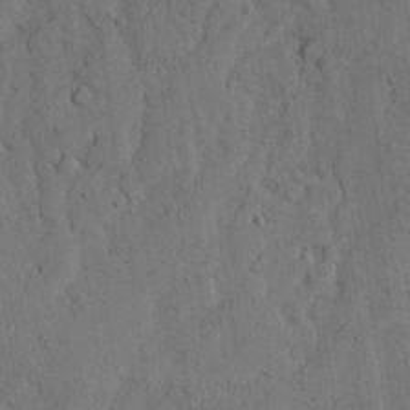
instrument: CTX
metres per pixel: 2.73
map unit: Ave
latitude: 23.8772
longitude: -133.6316
